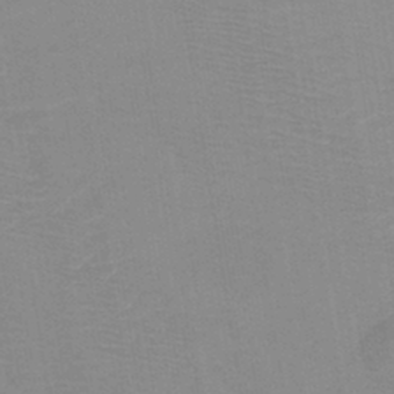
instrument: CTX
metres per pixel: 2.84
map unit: lHb
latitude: -40.9353
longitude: 53.1620
